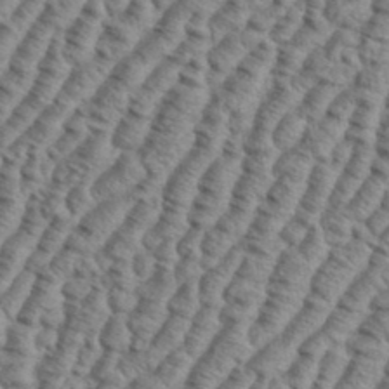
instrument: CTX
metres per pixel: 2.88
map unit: eHh
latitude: 37.2726
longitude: -137.0270
